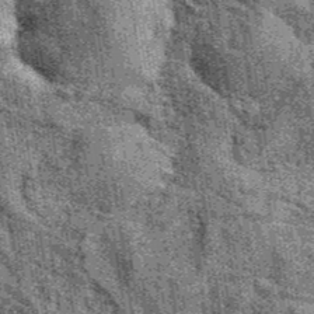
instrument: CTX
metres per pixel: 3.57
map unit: eAb
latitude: 39.6505
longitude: 107.5777
